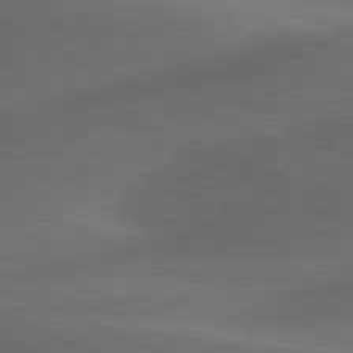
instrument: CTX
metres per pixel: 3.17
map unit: lApd
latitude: 80.3845
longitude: -83.7827
